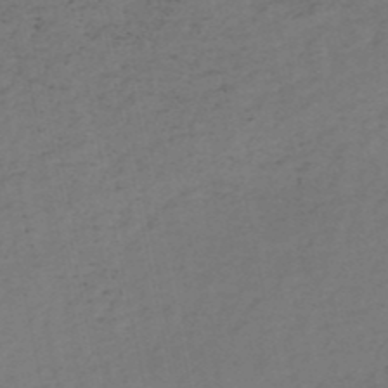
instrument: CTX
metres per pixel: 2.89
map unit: HNb
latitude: -51.5588
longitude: -53.4238
